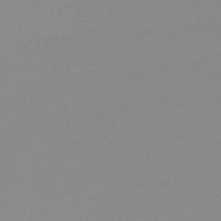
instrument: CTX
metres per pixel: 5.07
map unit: lHb
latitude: -45.3510
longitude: 65.6344
